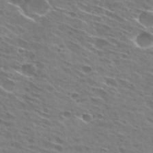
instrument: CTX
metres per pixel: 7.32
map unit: Hto
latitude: 29.4993
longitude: -44.6301
